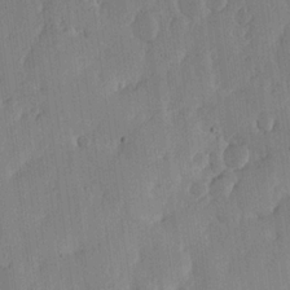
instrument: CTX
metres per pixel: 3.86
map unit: lHvf
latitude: 18.7057
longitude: -115.1592
